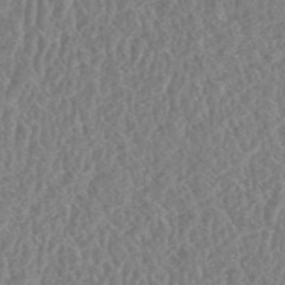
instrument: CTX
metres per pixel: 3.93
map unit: HNhu
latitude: -48.5196
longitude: 30.0850
